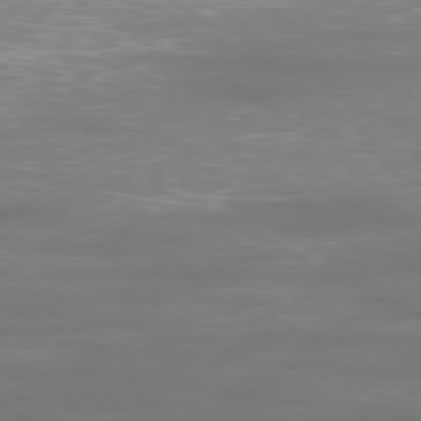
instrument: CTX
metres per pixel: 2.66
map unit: Ap
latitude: -78.2928
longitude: -94.8380
